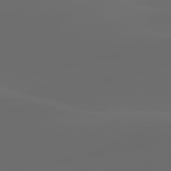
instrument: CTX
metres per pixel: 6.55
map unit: lApd
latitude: 80.0255
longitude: -91.4237
